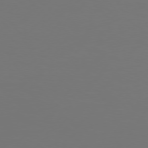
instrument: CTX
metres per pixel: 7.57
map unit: Hpe
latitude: 75.8583
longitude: -129.7449
